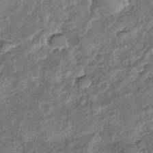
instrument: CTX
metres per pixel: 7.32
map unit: Nhu
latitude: -31.2376
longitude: -60.8947
